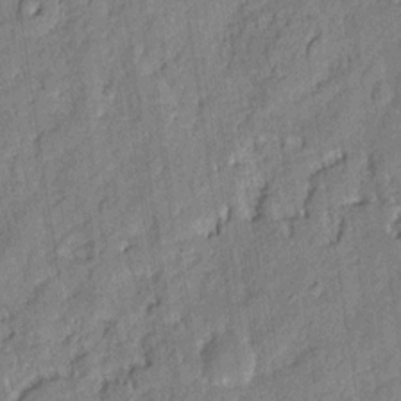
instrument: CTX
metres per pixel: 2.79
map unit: eHh
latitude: 6.9703
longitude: -75.8394
